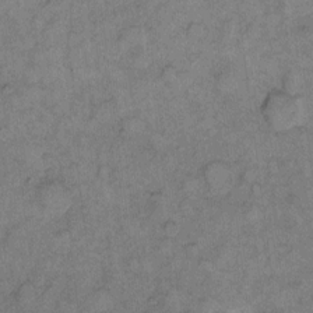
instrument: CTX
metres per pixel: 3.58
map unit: eHh
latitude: 10.4034
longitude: -63.8206
